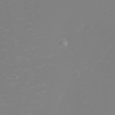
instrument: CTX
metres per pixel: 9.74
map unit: eHh
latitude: -2.8219
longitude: -75.3482
